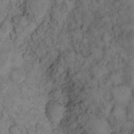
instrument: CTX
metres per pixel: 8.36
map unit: eHh
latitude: 14.0255
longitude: -63.5182
